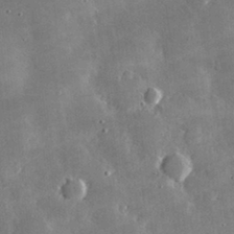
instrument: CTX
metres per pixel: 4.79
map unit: lHvf
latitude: 32.1578
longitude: -92.1766
